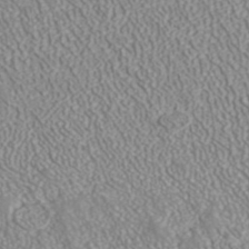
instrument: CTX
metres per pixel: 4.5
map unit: ANa
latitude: 41.7827
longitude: 28.5196
